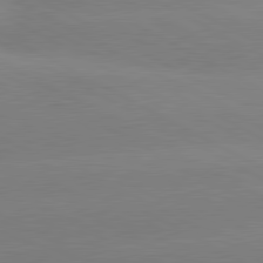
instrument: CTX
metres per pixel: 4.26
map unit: lApd
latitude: 80.5357
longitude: -150.7813
